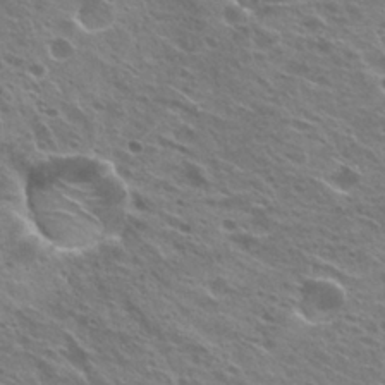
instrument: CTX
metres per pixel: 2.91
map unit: Hto
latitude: 24.2144
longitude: -30.7436
